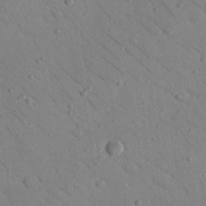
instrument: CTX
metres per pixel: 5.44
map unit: Nhu
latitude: 23.2915
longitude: -74.2900
